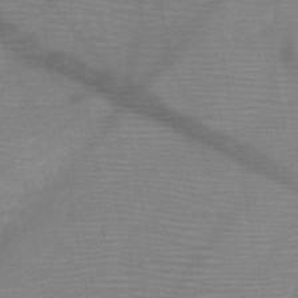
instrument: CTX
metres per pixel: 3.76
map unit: HNb
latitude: -48.7652
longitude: -45.2537
